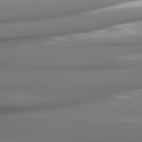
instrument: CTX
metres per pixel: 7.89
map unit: lApd
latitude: 81.2159
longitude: -141.1970
